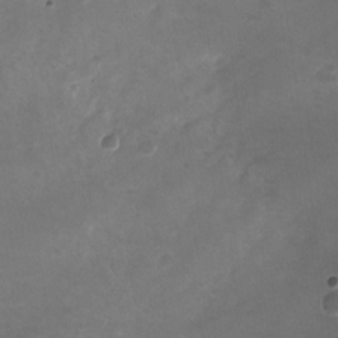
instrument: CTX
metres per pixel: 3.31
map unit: Nhu
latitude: -25.9367
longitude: -70.8758
